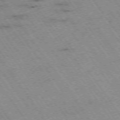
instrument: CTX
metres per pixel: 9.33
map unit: Hpe
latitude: -74.3685
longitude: 2.1038
